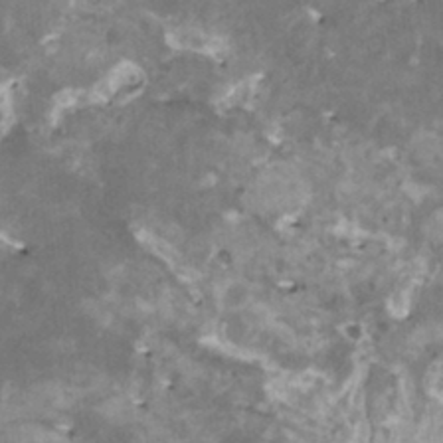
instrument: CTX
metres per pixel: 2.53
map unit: HNhu
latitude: -0.0472
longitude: 5.4643
